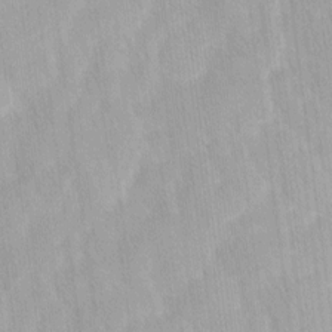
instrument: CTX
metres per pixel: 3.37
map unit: Ave
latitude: 12.1200
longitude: -106.4979
